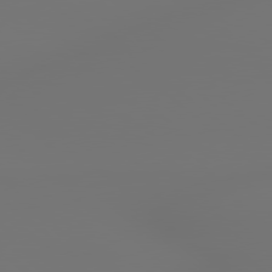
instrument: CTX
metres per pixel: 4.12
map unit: lApd
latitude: 79.0081
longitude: 178.1794
